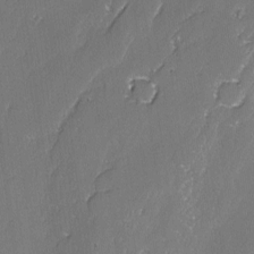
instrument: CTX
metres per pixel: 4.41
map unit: lAvf
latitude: -2.5195
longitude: -107.4804
